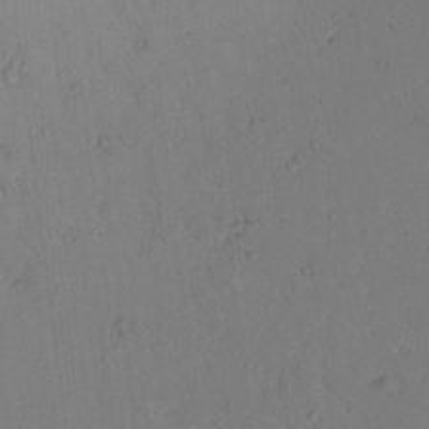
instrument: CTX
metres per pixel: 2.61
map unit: lAvf
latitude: 9.4804
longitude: 167.9745
